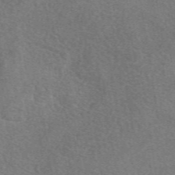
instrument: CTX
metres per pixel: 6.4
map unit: eAb
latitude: 49.0836
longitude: 115.1431
